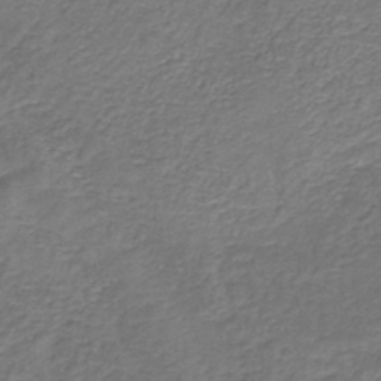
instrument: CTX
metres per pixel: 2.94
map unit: HNb
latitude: -36.1983
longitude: 51.1998
